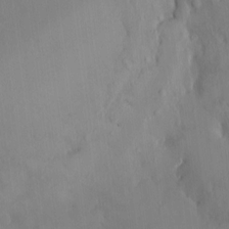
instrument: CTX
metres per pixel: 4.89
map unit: HNhu
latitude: 6.3656
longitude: 0.7086
